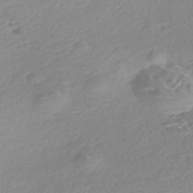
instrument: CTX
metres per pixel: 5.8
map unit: Nhe
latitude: -46.6518
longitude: -171.4237
